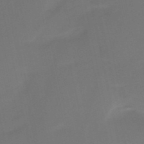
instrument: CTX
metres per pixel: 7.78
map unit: HNb
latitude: -51.6911
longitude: -46.5546
